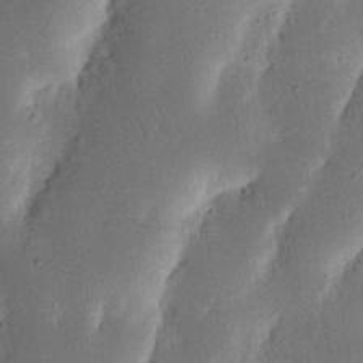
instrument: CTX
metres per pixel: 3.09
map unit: Nhu
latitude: 19.2348
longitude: -74.6113
